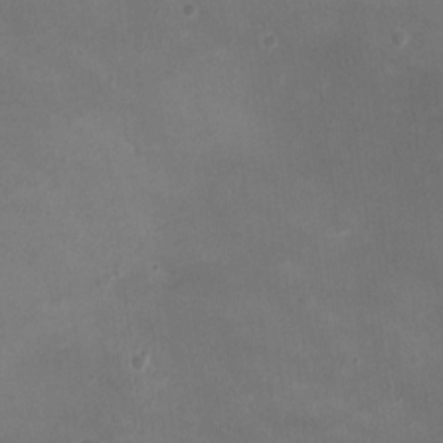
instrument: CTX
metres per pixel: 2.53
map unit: Ht
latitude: -2.3117
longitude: -19.7827
